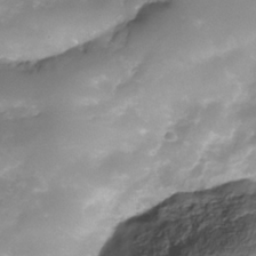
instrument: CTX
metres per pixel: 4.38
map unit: Nhe
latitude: -35.2376
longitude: -146.1578
